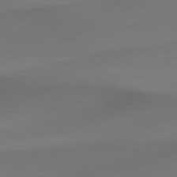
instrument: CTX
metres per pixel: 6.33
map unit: lApd
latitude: 79.4049
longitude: -174.6680
